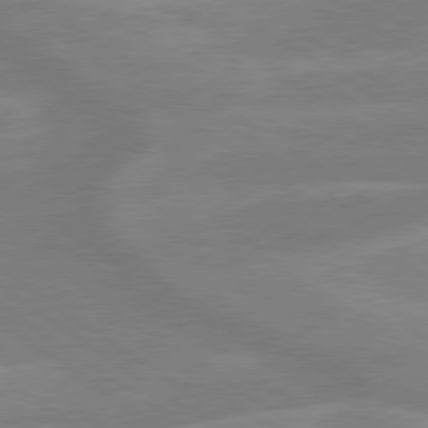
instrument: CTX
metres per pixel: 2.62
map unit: lApd
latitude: 79.4616
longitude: -122.1956
